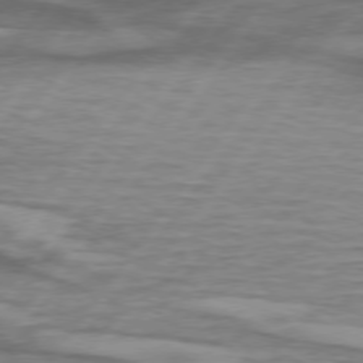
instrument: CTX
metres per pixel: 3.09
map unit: lApd
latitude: 75.1970
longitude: -79.1026
